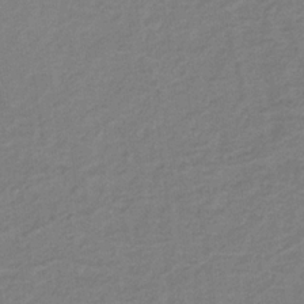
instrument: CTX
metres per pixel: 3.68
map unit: lHb
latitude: -32.5007
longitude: 64.4629
